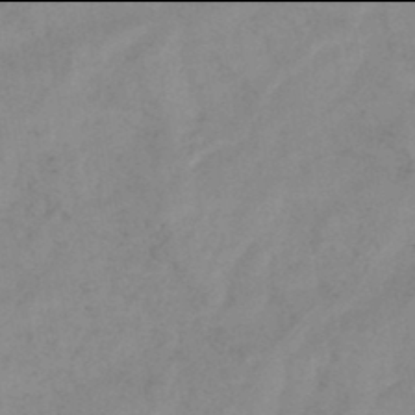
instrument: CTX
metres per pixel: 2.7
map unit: eHb
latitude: -46.0094
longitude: 85.3320
